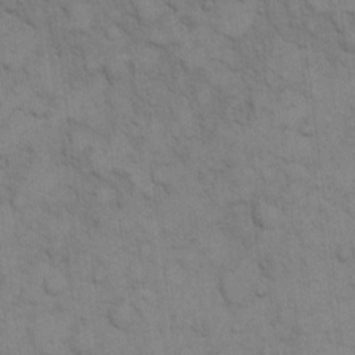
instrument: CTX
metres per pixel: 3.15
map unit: eHh
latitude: 15.8584
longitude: -66.2333
